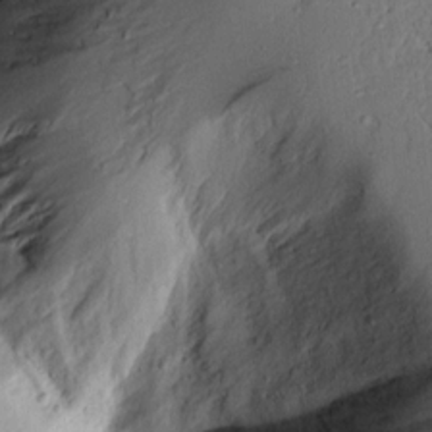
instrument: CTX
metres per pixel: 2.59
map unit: Aa
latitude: 14.4979
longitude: -140.2333
